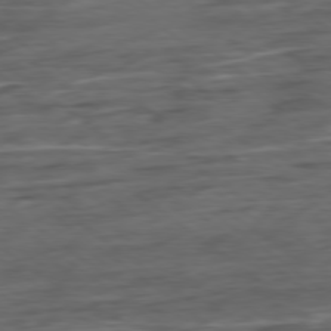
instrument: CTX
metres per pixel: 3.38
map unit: Hpe
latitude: -79.1431
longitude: -19.4426
